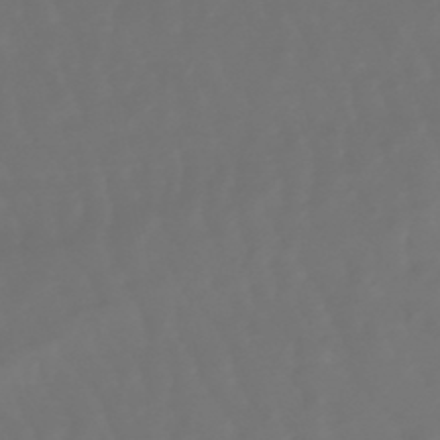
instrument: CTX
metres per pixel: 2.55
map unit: lHb
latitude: -47.6722
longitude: 79.6910
